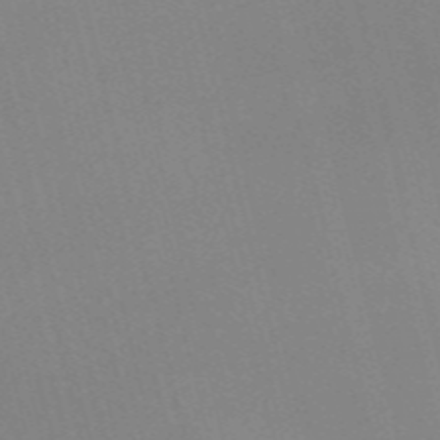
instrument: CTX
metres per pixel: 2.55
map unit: Nve
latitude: -57.8422
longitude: 63.2942
